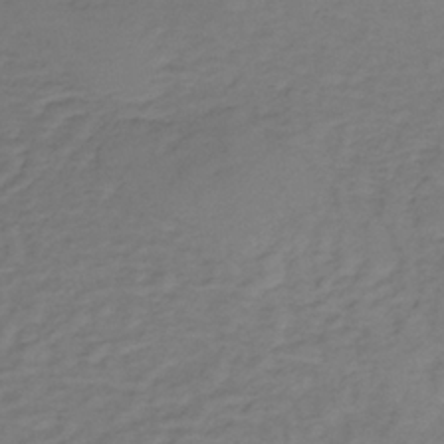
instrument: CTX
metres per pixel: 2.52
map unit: lHb
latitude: -34.1606
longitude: 66.4629
